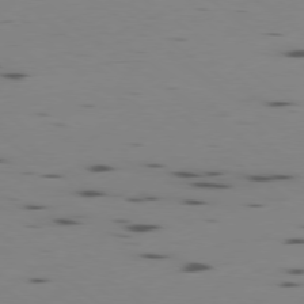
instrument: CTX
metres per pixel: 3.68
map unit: Ap
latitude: -79.0108
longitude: -62.6302
